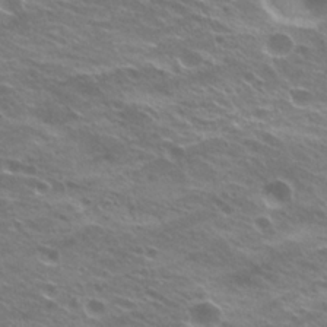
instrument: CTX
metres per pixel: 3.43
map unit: Hto
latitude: 23.4237
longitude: -37.2915
